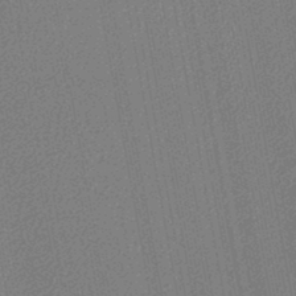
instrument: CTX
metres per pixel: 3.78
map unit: lHb
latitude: -45.1242
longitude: 74.5574
